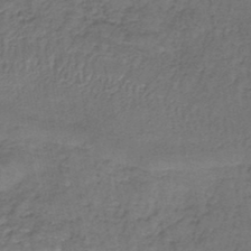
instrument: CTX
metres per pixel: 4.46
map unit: lHb
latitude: -37.8611
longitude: 59.1431
